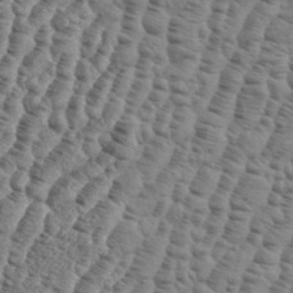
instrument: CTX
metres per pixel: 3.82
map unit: eHh
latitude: 37.0459
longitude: -136.6491
